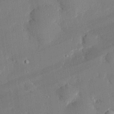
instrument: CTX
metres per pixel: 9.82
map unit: eHh
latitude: 28.2144
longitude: -81.9717
